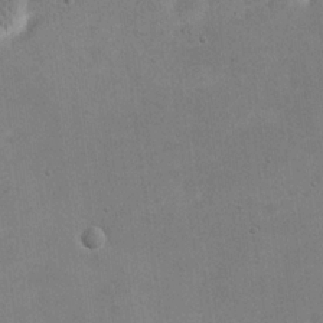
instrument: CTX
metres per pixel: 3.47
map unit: eHh
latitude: 20.8947
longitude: -69.4238
